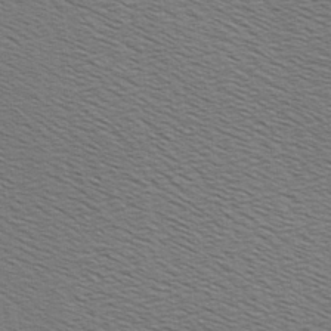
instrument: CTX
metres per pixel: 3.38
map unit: Hve
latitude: 2.9891
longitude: -125.3670
